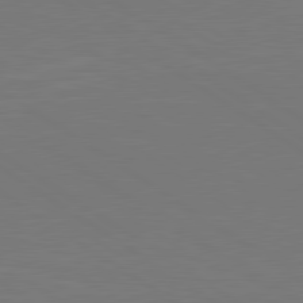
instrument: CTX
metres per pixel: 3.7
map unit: lApd
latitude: 79.8584
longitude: 162.8975
